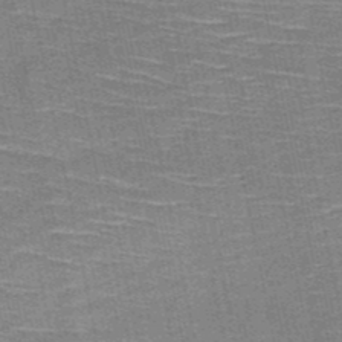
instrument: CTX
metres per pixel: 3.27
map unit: HNb
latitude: -51.3321
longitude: -44.4412
